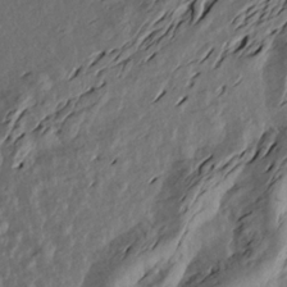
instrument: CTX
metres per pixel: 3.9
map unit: Aa
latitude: 18.6301
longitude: -144.6301
